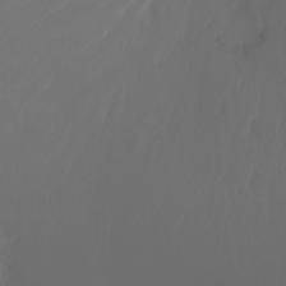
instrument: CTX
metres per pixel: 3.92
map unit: Htu
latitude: -6.1606
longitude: -69.5182
